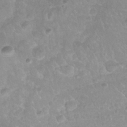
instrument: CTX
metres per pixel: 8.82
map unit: Nhu
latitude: 27.0459
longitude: -63.3860
